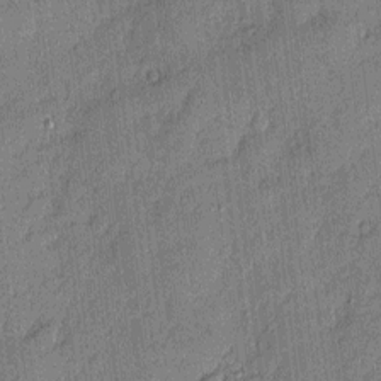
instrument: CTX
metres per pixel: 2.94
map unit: eHh
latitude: 3.7449
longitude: -75.8394
